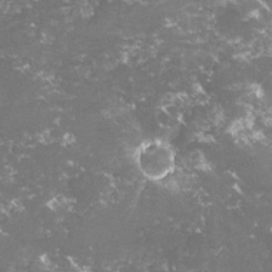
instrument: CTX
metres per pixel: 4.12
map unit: lHvf
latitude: -15.8612
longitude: -99.8394
